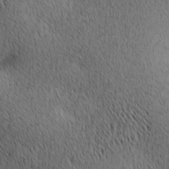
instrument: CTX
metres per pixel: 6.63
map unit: lAa
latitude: 10.7435
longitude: -107.8205
